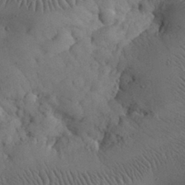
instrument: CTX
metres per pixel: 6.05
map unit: eHh
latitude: 30.9703
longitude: -67.9150
